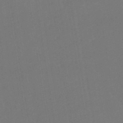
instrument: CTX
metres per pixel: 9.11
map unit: eHb
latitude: -49.2943
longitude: 84.1416
